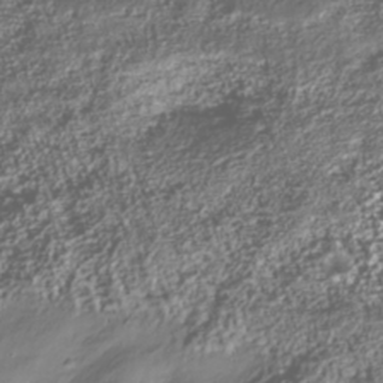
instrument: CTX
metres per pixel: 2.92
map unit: Nhu
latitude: -39.6722
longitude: -82.9702
